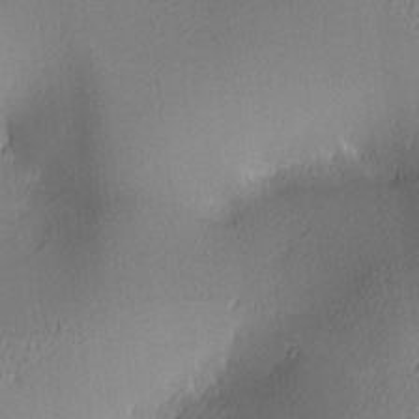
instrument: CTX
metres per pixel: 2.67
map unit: lAa
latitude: 2.9136
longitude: -115.7449
